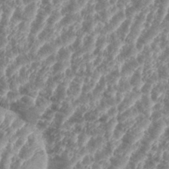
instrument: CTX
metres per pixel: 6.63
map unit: eHh
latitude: 35.3481
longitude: -135.8205
